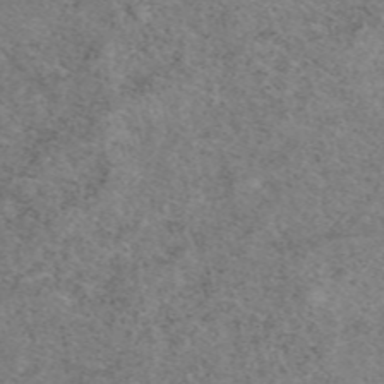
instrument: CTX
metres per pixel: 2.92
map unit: eAb
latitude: 50.0822
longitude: 108.4062
